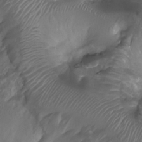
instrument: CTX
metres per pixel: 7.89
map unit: Ht
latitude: 4.0255
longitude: -20.4790
